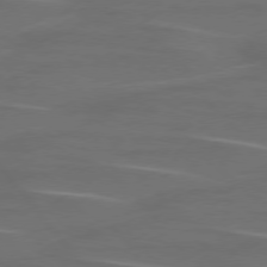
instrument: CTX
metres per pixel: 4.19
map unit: lApd
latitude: 75.8583
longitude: -79.7828
